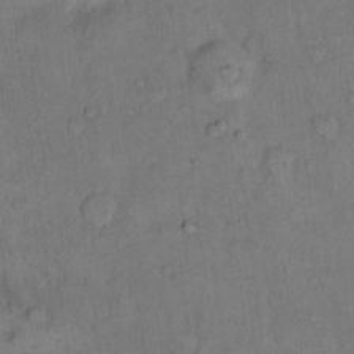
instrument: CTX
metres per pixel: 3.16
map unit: eHh
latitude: 15.6694
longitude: -66.5545
